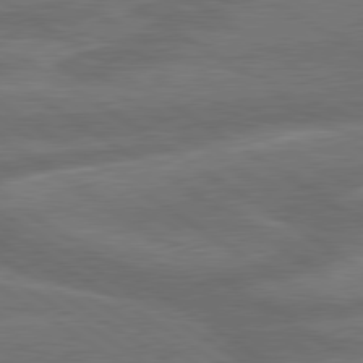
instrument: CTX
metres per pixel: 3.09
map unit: lApd
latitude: 79.9150
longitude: -164.7057
